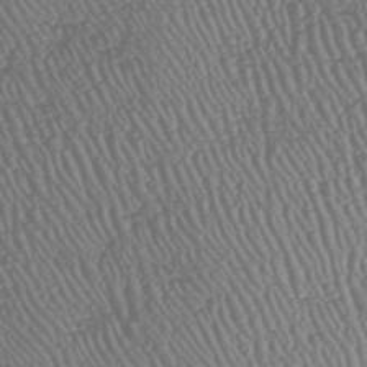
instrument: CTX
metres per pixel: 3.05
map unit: HNhu
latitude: -47.6910
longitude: 28.9731
